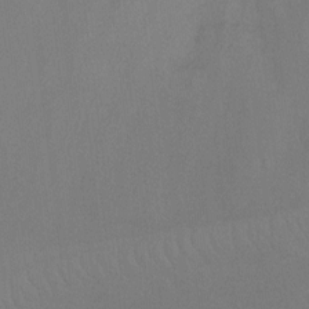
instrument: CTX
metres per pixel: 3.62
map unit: Ht
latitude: -8.8030
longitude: -32.8380
